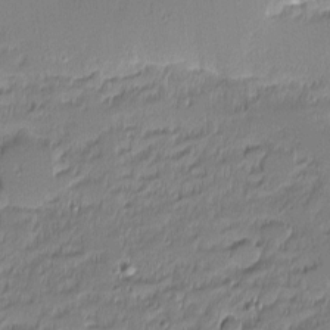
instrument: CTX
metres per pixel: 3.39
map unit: eHh
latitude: -2.4062
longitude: -83.3481
